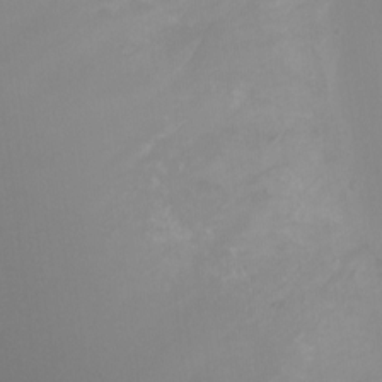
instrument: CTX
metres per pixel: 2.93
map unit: Ht
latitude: -8.0661
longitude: -20.1011
